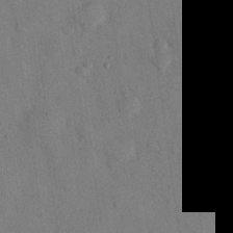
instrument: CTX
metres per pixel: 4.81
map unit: eHh
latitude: 26.4790
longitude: -76.4601
